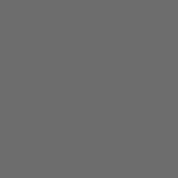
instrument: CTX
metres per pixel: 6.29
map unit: Hpe
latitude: 73.8773
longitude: -128.0633
